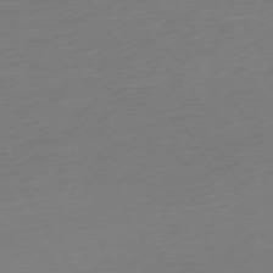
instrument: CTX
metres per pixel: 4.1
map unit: Ap
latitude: -74.6519
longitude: -69.0648
